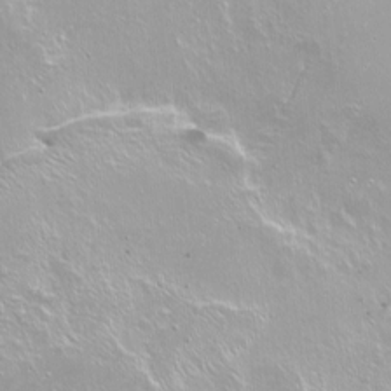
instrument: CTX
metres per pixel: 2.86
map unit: Hto
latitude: -7.1809
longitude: -46.6680
